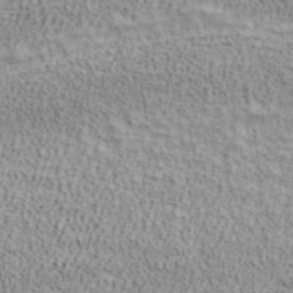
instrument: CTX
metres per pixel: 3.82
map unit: ANa
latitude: 42.0633
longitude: 17.7667
